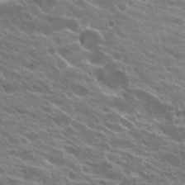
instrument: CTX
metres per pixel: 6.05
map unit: Hto
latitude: 24.4978
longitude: -37.5749
